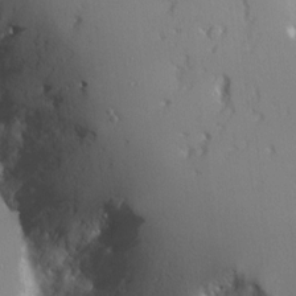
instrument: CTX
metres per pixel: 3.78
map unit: Ave
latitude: 12.3090
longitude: -101.3104
